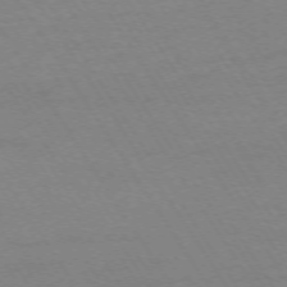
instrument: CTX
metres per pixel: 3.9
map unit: Ap
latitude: -74.0094
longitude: -81.8205
